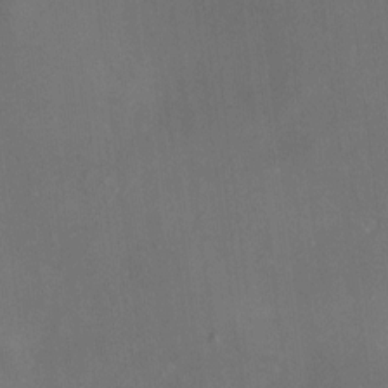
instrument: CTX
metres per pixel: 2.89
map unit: HNhu
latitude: 5.8016
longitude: 3.6154
